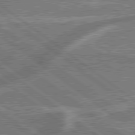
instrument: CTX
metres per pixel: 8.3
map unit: lApd
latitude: 79.4805
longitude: 174.5006
